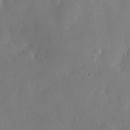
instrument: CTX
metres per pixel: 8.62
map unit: Hve
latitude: 25.9717
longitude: 150.7463
